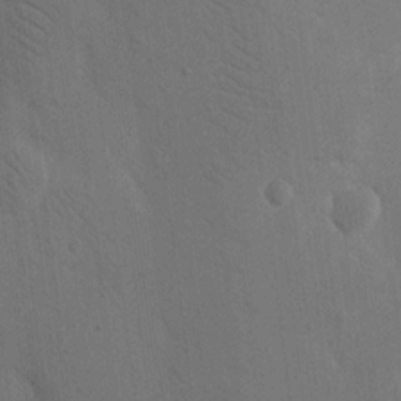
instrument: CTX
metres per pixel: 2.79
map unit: Nhu
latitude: 16.1200
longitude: -78.0633
